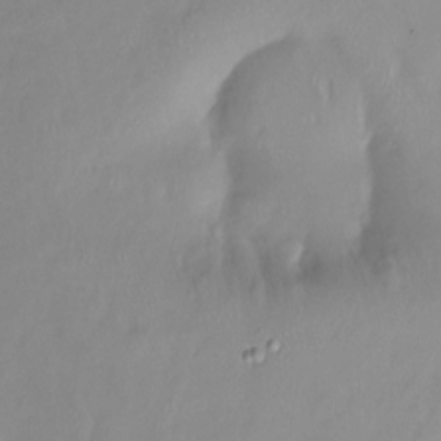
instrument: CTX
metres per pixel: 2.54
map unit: Htu
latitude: -14.8219
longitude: -44.5357
